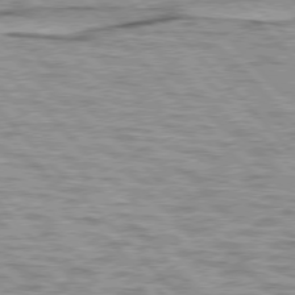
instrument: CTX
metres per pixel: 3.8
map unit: lApd
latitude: 77.0080
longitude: -71.9150
